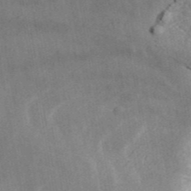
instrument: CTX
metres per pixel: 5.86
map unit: ANa
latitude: 45.0458
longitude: 46.8975
